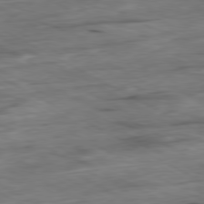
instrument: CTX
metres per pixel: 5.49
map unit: Ap
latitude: -80.8597
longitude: -83.8016
